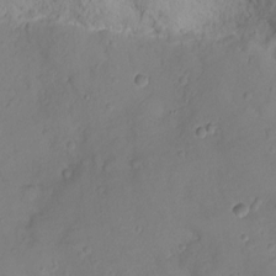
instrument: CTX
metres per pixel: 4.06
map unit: Ht
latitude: -1.6722
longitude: -18.4979
